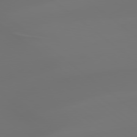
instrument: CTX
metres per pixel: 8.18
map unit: lApd
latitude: 79.1970
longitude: -174.4790
